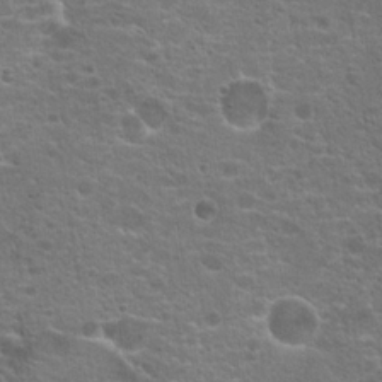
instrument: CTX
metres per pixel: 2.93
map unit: Hto
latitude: 18.9513
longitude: -41.4426
